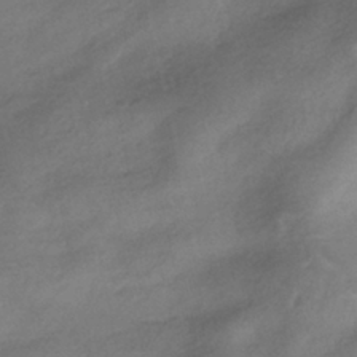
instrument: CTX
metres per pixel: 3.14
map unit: HNhu
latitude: -40.2361
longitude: 98.5385
